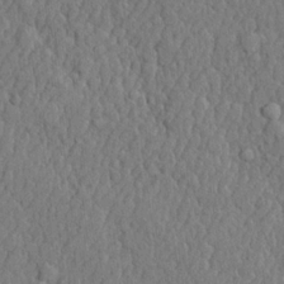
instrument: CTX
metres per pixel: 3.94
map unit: lHvf
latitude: 22.0822
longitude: 142.7085
